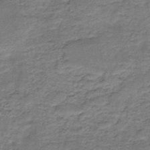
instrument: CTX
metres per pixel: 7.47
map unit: HNb
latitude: -48.1984
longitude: -38.7624
